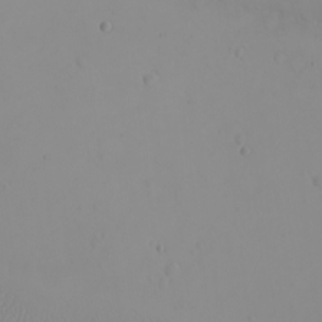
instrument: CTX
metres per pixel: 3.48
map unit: eHh
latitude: -9.6155
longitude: -67.9717
